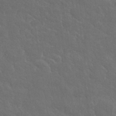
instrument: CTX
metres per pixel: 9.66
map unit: ANa
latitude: 37.4427
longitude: 20.2739
